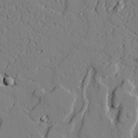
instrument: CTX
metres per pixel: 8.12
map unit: lAvf
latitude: 25.5938
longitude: -110.2523
